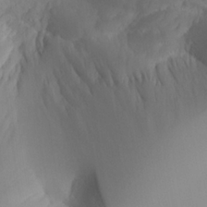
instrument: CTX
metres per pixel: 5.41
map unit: Aa
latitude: 25.1025
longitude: -127.6505
